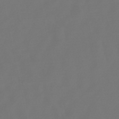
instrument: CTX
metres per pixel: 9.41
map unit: lHb
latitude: -47.8422
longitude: 72.6140
